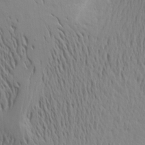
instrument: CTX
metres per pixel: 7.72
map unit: Aa
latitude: 17.8961
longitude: -144.9136
